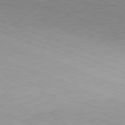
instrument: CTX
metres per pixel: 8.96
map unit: Hpe
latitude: -82.1228
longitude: 15.2754
